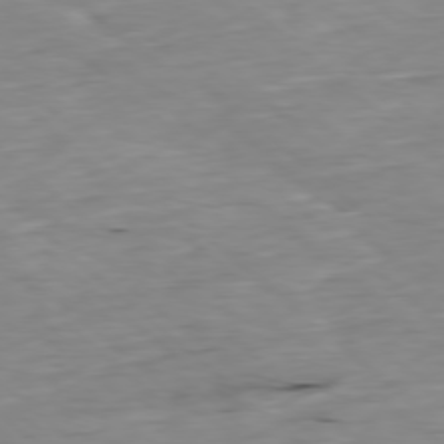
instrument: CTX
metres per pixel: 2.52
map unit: Ap
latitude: -78.2172
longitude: -88.6113
